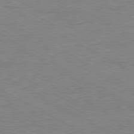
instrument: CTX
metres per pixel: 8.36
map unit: Ap
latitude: -80.8408
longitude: -86.9325
